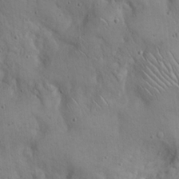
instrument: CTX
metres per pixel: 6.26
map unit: Hto
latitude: 15.0459
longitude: -59.7828
